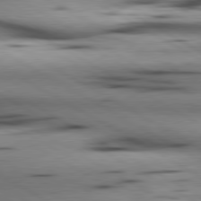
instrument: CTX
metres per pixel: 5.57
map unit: lApd
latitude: 80.4601
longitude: 157.8422
